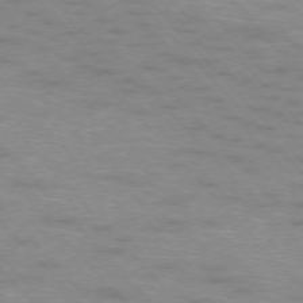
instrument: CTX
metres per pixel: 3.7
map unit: Ap
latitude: -76.4818
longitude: -61.0647
